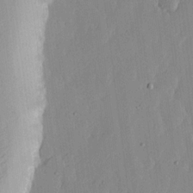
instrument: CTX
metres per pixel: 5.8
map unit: lHvf
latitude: 17.3293
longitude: -115.2536
